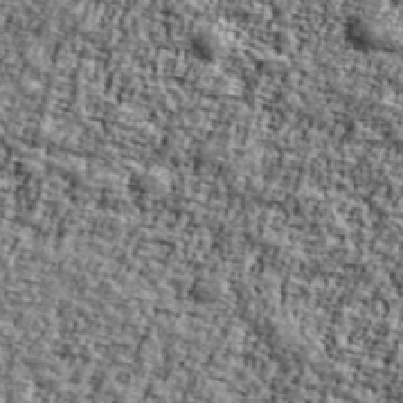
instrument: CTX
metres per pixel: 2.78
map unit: Ave
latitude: 42.2523
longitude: -111.1025
